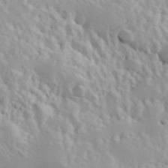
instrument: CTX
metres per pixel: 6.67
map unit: Hve
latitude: 24.8757
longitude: 145.7856
